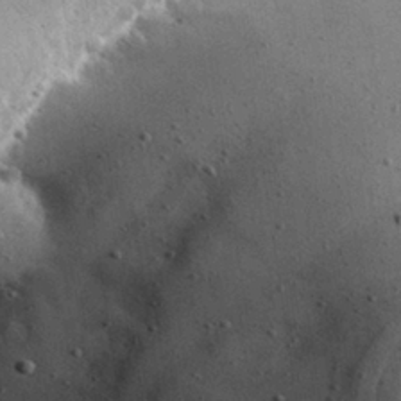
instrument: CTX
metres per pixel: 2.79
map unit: Hve
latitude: 28.9325
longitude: -92.4979
